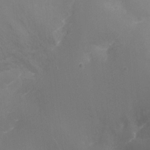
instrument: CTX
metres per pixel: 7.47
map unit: Nhu
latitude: -10.7463
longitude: -33.5749
